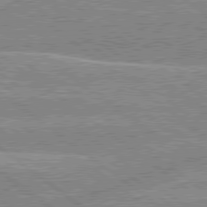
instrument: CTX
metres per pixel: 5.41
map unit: lApd
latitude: 79.2348
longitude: -156.4034
